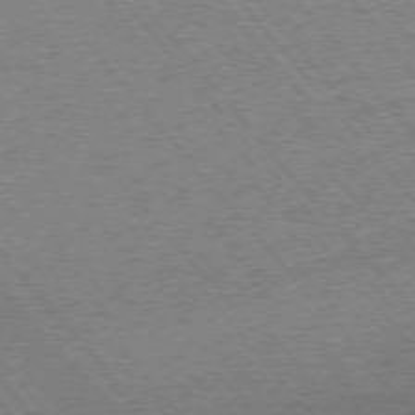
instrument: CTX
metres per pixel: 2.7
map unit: Ap
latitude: -75.4266
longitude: -86.4412
